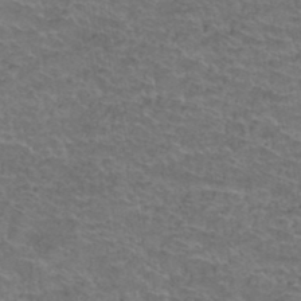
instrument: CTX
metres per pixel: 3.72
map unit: Hto
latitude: 38.2522
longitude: -42.2523
